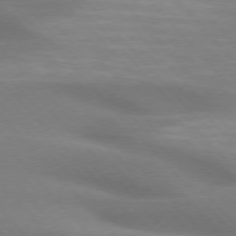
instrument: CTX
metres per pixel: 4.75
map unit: lApd
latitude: 74.9514
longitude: -61.6316
